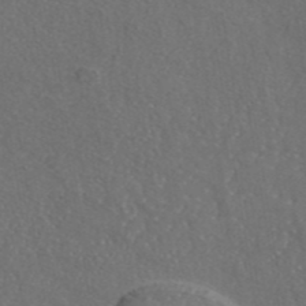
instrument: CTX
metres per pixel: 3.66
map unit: eAb
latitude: 42.6680
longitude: 105.8989
